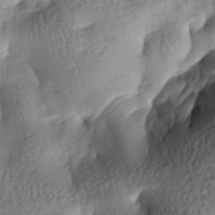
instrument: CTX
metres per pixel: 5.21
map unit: lAa
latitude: -8.2172
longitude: -126.6302
